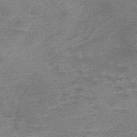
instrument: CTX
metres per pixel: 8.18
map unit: HNb
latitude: -48.7275
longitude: -48.8758
